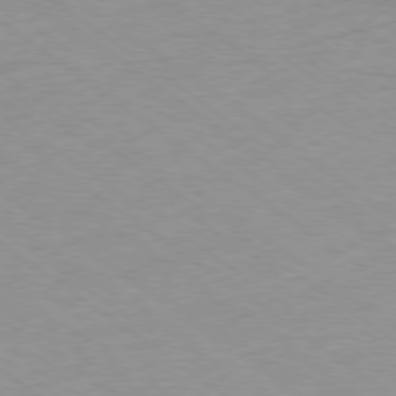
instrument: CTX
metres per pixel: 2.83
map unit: Ap
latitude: -78.8975
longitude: -96.4979
